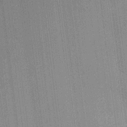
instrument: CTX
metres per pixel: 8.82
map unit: HNhu
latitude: 8.0255
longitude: 15.9367
